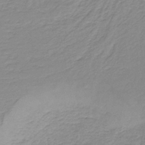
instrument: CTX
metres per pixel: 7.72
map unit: HNb
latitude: -36.5007
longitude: 50.5952
